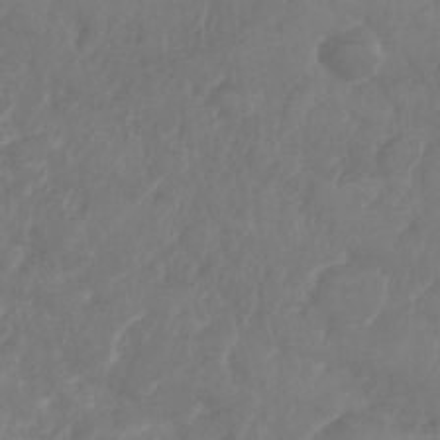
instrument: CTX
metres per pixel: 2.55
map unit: Nhe
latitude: -36.0472
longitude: -177.9150
